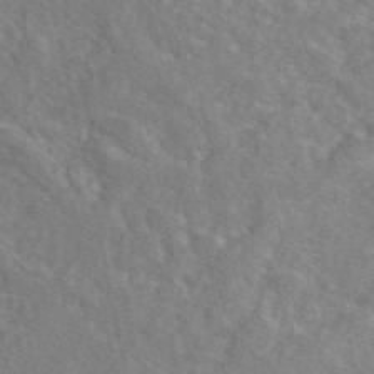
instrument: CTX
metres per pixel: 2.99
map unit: eAb
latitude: 48.6868
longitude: 112.6519
